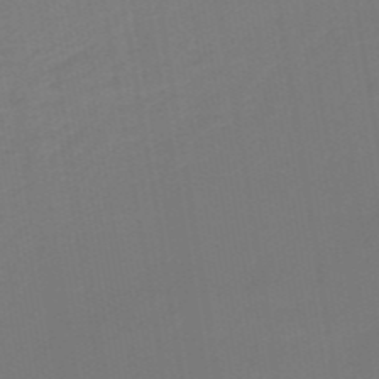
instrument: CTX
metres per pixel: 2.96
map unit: eHb
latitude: -48.5763
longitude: 87.6344
